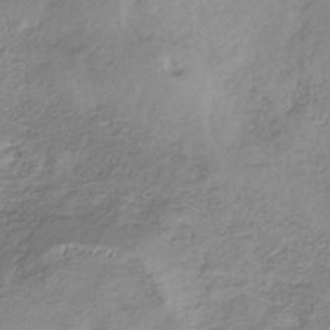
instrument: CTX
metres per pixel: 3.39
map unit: lHb
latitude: -37.0108
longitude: 73.1998
